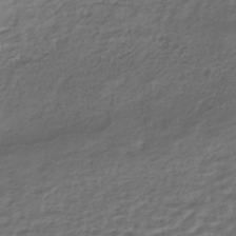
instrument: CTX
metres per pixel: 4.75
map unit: HNhu
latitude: -43.8800
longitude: 103.5210
